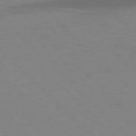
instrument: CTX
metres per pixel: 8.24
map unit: lApd
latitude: 77.6316
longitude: -59.9717
